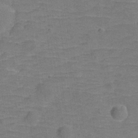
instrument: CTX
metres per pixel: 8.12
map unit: Hve
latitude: -27.8044
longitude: 91.7667
